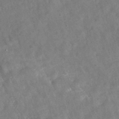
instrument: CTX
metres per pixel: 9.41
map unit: eAb
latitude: 34.5356
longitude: 110.4629
